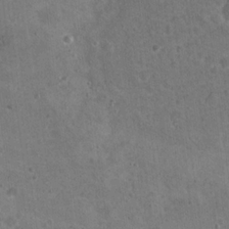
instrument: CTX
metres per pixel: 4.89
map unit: Nhu
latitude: 18.6490
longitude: -29.8394
